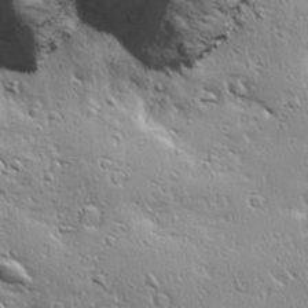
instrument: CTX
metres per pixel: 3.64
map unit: Ave
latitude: 22.8758
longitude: -135.5938
